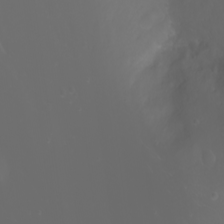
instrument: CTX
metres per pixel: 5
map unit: Nhu
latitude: -7.5399
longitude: -71.7449
